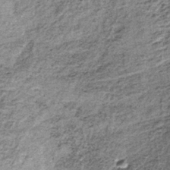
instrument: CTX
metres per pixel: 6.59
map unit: lHb
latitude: -36.6518
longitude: 64.9542
